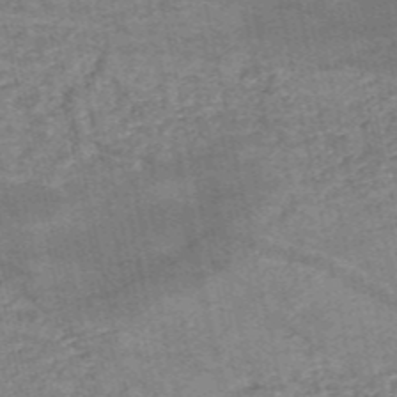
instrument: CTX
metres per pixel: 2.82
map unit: HNb
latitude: -53.8233
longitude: -46.4034
